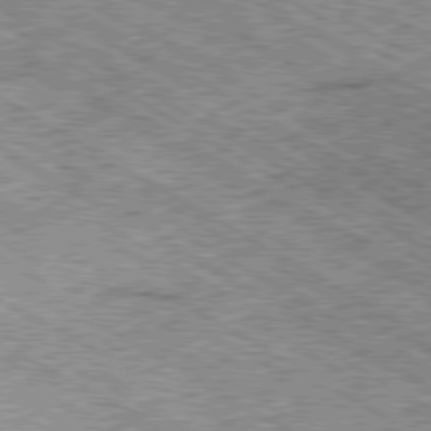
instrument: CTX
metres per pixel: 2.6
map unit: Ap
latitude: -80.5574
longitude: -49.3482
